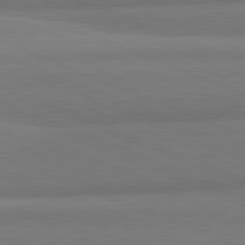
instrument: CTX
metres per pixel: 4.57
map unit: lApd
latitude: 82.1199
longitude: 160.5952
